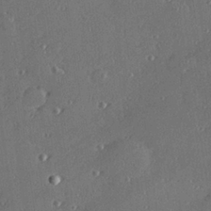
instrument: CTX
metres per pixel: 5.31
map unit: Hve
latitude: 27.6505
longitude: -91.1403
